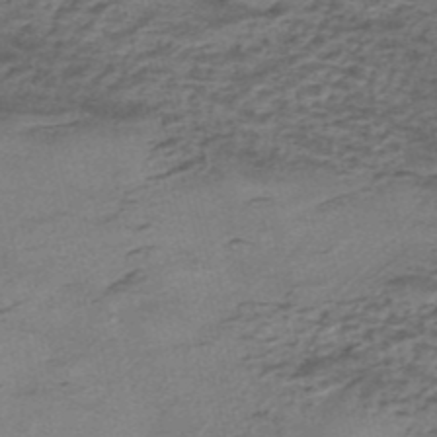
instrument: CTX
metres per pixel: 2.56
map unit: eHh
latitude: -43.0297
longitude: 120.3117
